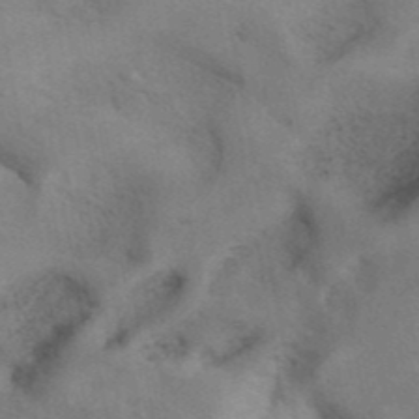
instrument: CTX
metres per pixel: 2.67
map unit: eAb
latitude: 41.3859
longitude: 107.9367
